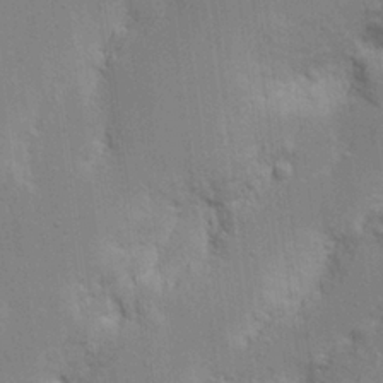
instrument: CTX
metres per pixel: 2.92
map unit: Nhu
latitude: 16.6113
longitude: -74.8947
